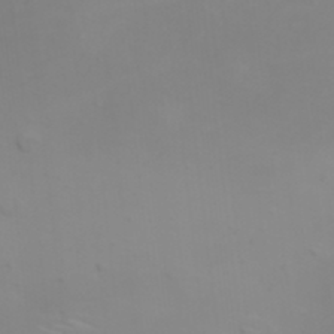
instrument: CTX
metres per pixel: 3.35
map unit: HNhu
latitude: 6.5546
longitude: 13.9556
